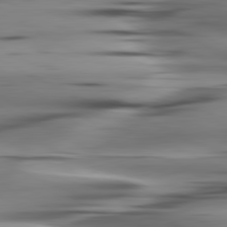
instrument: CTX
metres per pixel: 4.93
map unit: lApd
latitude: 80.6868
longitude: -123.9528
